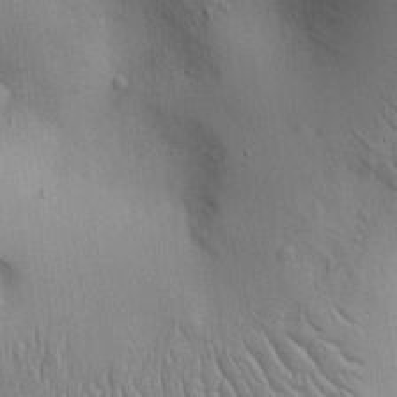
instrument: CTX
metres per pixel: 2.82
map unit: Htu
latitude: -3.7666
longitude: 156.7085
